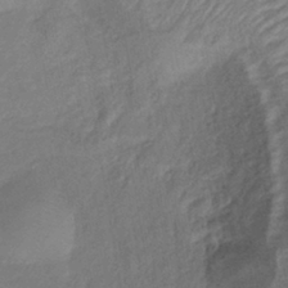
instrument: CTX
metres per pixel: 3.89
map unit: lHb
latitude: -41.3509
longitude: 77.8422
